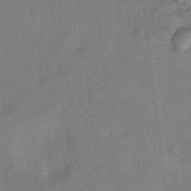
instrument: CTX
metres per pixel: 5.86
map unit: Ht
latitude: 8.8569
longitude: -35.9906
